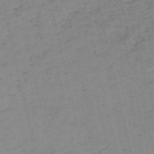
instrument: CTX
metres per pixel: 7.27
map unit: HNb
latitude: -54.1417
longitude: -45.9528
